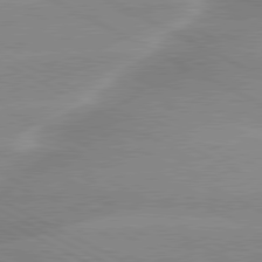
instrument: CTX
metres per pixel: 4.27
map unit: lApd
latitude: 80.1578
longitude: -135.9339
